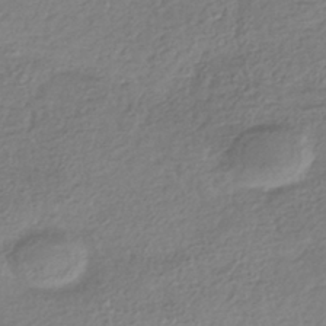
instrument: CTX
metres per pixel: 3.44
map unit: HNhu
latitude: -42.3873
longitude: 97.9556
